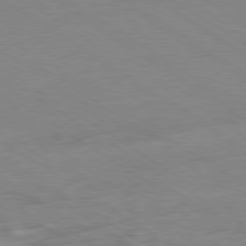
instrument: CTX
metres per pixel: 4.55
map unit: Ap
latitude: -80.0850
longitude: -66.1199
